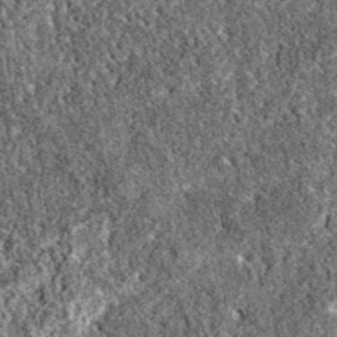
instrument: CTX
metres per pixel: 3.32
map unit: eAb
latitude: 37.6127
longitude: 111.3699
